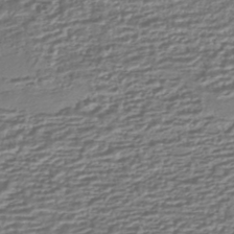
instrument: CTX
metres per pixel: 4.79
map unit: HNhu
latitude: -43.8611
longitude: 98.5763
